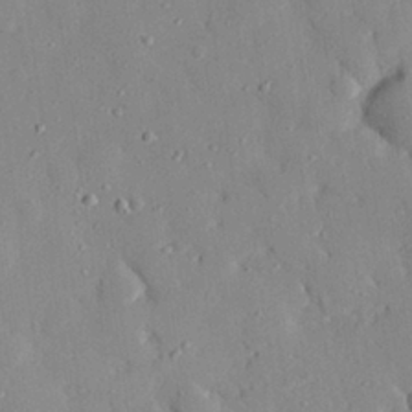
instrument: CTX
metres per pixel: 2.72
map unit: eHh
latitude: 28.1955
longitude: -77.9717
